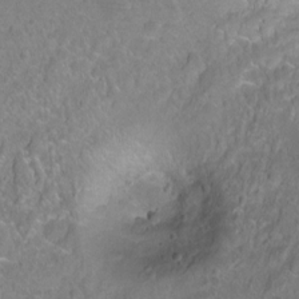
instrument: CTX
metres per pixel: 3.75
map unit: Hto
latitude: -5.7477
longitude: -35.1781
